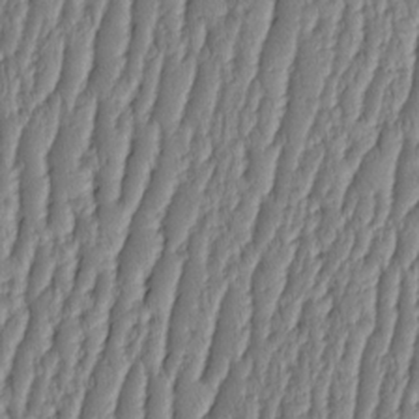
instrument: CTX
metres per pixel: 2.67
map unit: HNhu
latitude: -3.3320
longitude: 13.6911
